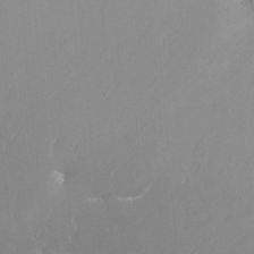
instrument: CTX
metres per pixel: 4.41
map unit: Nhu
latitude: -7.7666
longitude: -46.0822
